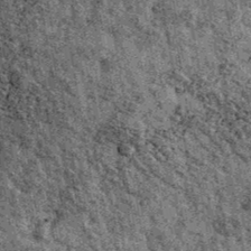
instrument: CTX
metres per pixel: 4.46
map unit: Ave
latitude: 40.5735
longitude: -107.7828
